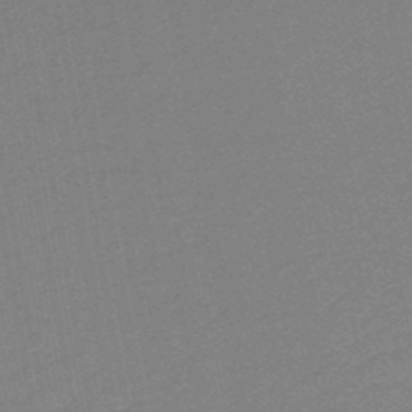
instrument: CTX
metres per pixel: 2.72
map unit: HNb
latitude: -48.0850
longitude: 59.8422
